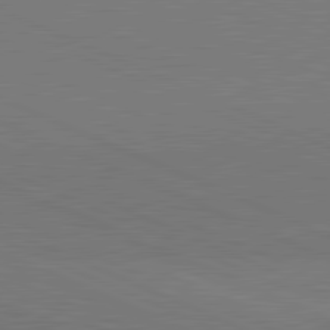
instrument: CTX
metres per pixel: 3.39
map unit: lApd
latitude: 81.8394
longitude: 148.1417
